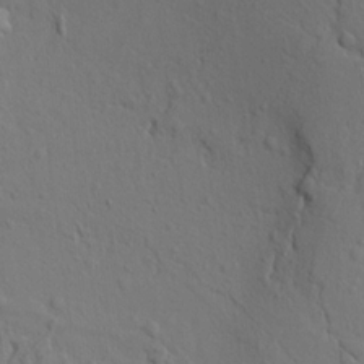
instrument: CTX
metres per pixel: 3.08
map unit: Ave
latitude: 17.6127
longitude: -128.8758
